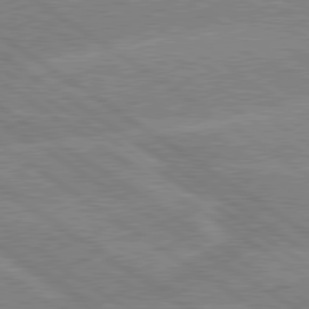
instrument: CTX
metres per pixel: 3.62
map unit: lApd
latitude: 79.5182
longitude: -132.4412
